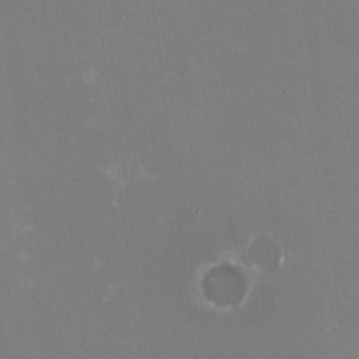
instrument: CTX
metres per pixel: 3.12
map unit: HNhu
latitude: -2.1983
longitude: -3.7071
